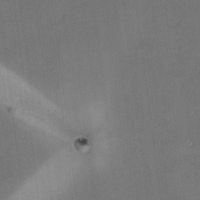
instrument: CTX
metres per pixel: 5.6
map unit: HNhu
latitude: 7.4048
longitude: 7.8989
